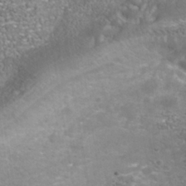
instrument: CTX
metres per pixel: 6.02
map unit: Nhu
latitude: -41.2187
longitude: -84.9703
